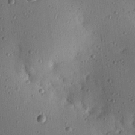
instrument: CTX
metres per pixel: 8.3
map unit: Nhu
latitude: 18.3467
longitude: -78.4412
